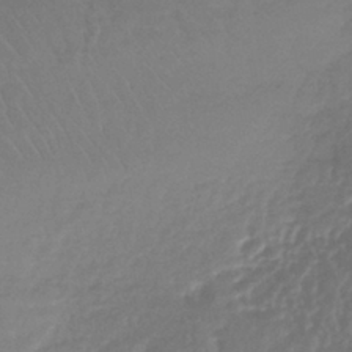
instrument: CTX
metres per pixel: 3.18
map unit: lHb
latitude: -41.5021
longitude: 68.4817
